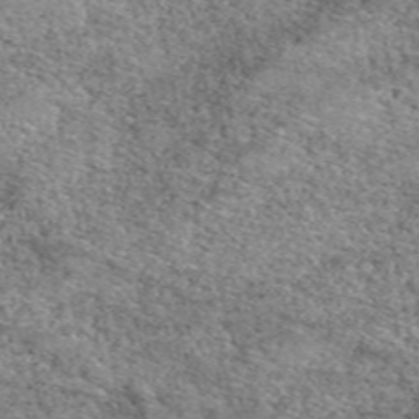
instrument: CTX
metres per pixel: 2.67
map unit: eAb
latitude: 50.1200
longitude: 108.7463
